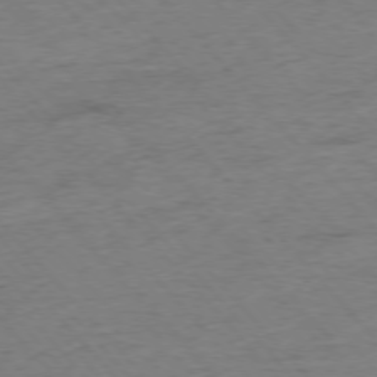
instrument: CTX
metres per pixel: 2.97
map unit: Hpe
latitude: -76.5196
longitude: -11.7261
